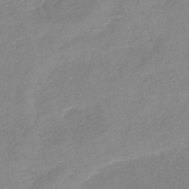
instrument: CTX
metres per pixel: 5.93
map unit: lHb
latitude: -41.0675
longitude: 76.1417
